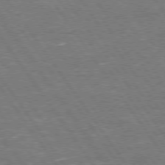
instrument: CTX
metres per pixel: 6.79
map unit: Hpe
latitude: 75.2537
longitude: -142.1956
